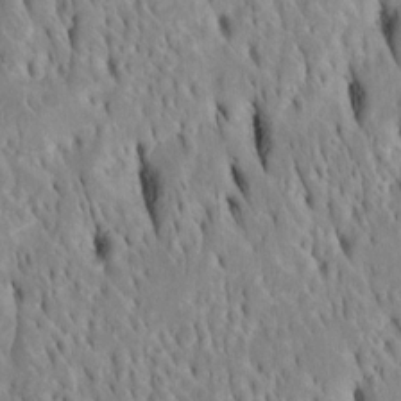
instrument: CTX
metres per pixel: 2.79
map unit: Htu
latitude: -4.6707
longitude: 151.4643
